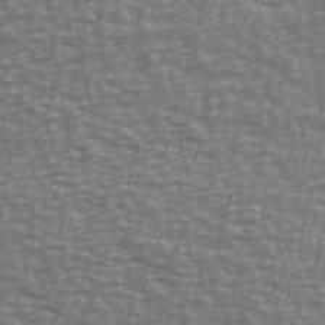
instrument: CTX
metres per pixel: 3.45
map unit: Ave
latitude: 40.6868
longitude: -113.4615
